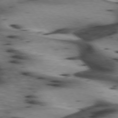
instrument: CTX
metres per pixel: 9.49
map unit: lApd
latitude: 75.0458
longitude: -64.3278
